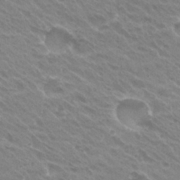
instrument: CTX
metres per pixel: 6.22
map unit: Hto
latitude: 27.2915
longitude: -35.3670
